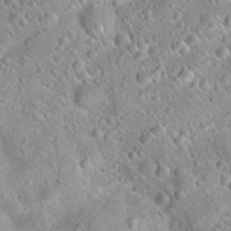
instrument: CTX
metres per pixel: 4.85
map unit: Hto
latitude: 20.3468
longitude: -53.0081
